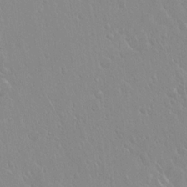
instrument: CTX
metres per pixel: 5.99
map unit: Hto
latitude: 17.8583
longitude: -57.8394
